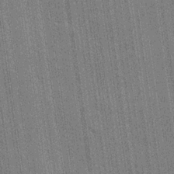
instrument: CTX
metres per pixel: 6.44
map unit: lHvf
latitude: 19.4615
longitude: 142.6707
